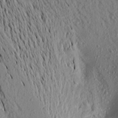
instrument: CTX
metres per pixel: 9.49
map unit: Aa
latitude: 17.8394
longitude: -148.6491
